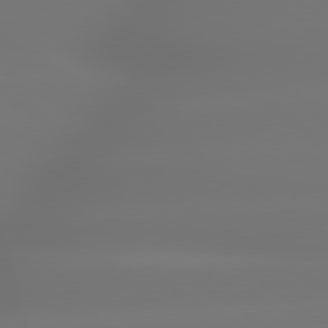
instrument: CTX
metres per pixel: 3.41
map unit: lApd
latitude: 79.7261
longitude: -137.5749
